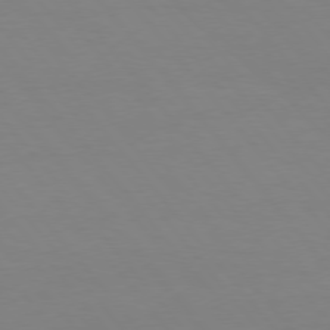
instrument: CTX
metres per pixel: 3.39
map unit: Hpe
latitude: 75.4993
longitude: -141.4237
